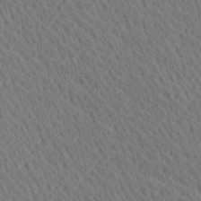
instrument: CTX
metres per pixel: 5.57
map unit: Ave
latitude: 20.6869
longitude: -139.3482
